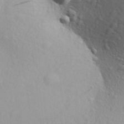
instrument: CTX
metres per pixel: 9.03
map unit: Aa
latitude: 29.4615
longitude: -139.8583
